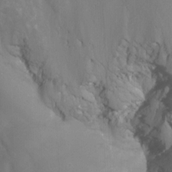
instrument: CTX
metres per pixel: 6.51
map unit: Nhu
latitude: -13.6722
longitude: -65.2726
